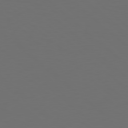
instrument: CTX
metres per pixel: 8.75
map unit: Hpe
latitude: 78.6869
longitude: -175.8772
